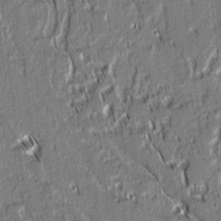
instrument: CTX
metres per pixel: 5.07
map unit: lAvf
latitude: 1.4615
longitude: -106.5735
